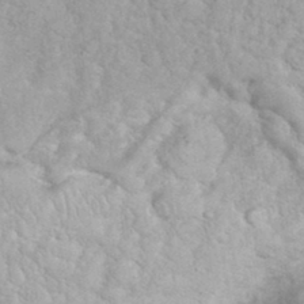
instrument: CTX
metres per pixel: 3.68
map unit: eHh
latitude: 35.8961
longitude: -63.9906
